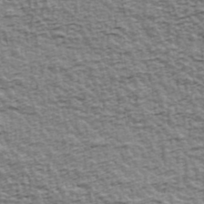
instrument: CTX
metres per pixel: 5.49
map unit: Ave
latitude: 42.7435
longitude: -112.8002
